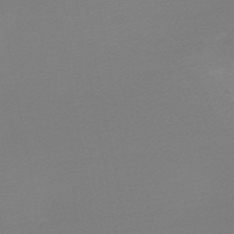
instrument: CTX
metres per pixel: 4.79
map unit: lHb
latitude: -44.9731
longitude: 64.0850
